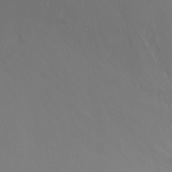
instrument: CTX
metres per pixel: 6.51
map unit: Htu
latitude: -6.1983
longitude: -69.6316
